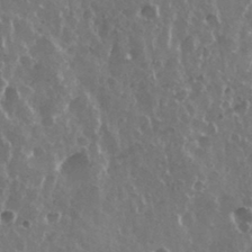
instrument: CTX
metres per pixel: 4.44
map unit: eHh
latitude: 33.9528
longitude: -58.2900
